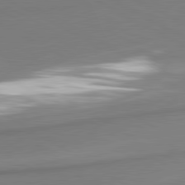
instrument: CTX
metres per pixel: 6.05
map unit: lApd
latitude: 80.7057
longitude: 179.7477
